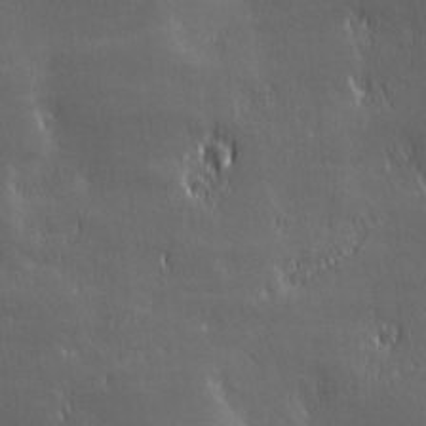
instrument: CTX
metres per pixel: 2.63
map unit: lAa
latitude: -6.8597
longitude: -121.7261
